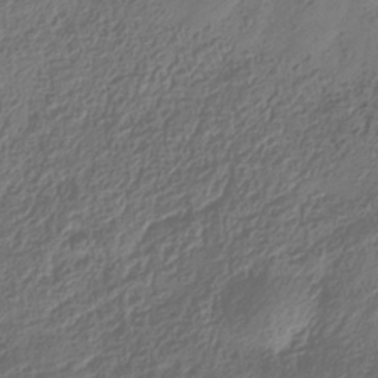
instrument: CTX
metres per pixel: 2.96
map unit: Hve
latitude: -34.5574
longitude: 88.5007
